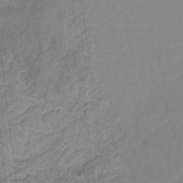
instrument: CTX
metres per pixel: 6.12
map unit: lHb
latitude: -31.4454
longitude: 66.3684
